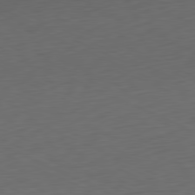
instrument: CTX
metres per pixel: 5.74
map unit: Ap
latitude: -81.3510
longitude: -60.1955
